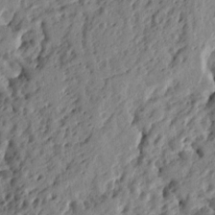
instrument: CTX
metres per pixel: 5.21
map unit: Ht
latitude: 9.0459
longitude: -77.6316
